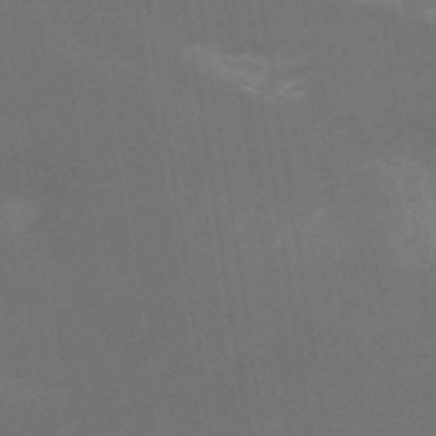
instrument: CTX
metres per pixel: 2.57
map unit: ANa
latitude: 44.1766
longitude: 28.1795
